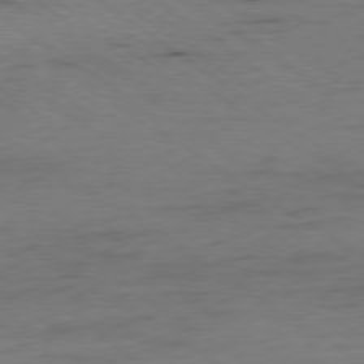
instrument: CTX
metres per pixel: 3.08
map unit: Hpe
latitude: -78.9919
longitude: -21.9150
